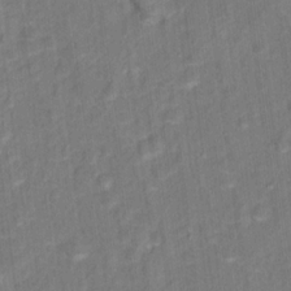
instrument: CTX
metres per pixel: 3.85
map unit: Hto
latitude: 15.8773
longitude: -39.8016
